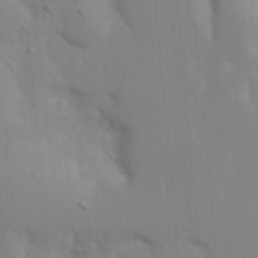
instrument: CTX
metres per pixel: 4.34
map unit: Nhu
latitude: 19.3670
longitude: -73.5749
